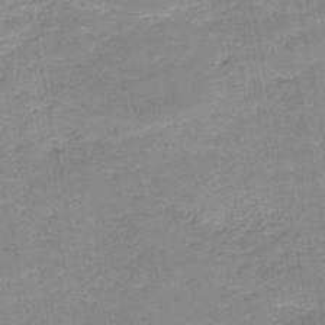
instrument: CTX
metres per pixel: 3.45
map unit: HNb
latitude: -50.2739
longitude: -40.6679
